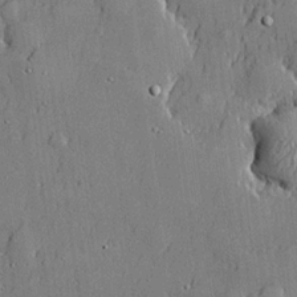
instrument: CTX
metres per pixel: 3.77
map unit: lHvf
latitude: 21.4238
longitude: 143.9745
